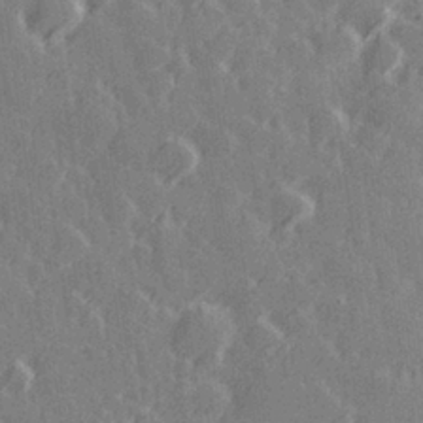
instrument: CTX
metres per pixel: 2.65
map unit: Hve
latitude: 27.4804
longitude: 145.9745
